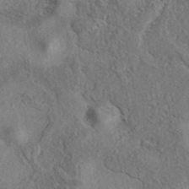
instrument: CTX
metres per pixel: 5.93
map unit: eAb
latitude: 38.1011
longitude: 113.0487
